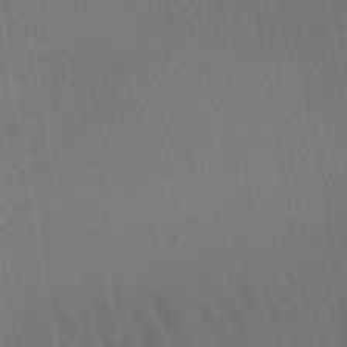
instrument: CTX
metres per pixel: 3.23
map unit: lHb
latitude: -45.5021
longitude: 66.8975
